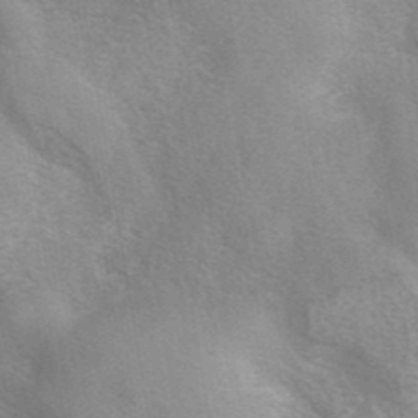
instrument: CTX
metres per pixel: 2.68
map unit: eAb
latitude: 41.3670
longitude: 107.2187
